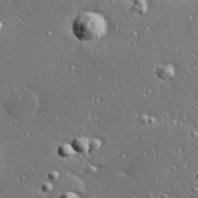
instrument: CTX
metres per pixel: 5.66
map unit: Hve
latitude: 27.9150
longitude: -92.0255
